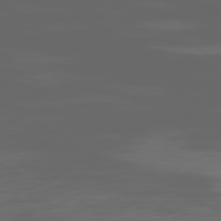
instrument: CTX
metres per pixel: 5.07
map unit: Ap
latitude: -79.9745
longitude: -94.2334
